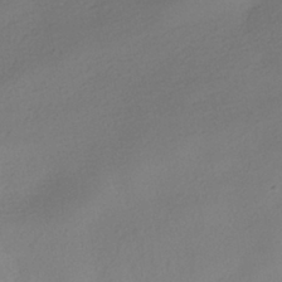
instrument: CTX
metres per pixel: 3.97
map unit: HNhu
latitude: -40.3117
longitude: 95.5777
